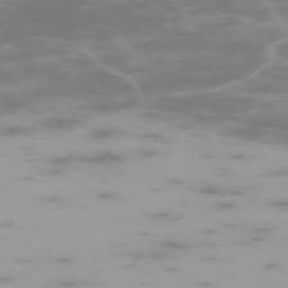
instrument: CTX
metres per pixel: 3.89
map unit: Hpe
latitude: -73.8044
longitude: 4.0283
